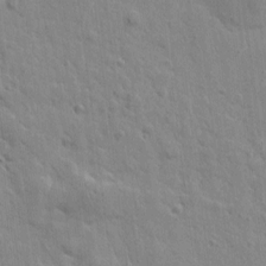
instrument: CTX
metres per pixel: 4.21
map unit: Htu
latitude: 1.1781
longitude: -178.4223
